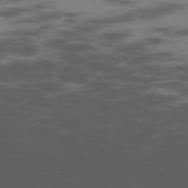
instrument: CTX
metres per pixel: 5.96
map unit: Hpe
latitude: -75.8423
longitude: -19.9150
